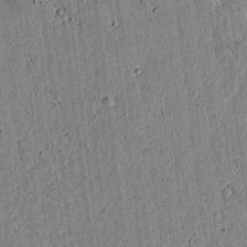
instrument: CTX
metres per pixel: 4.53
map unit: lAvf
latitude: 15.3671
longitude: -125.0458
